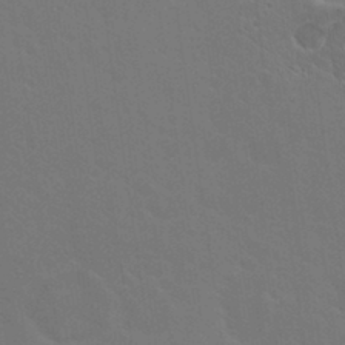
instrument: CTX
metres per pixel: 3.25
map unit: Hto
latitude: 18.3089
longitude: -36.4790
